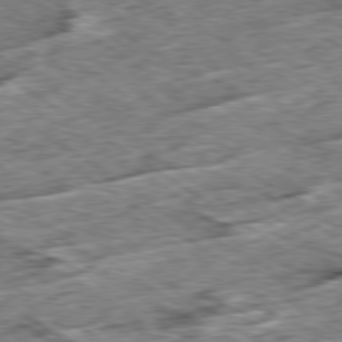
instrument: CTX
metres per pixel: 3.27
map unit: Ap
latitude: -79.8233
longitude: -85.2915
